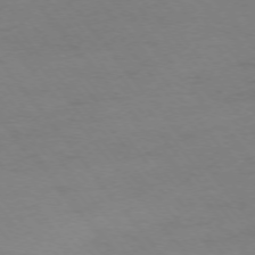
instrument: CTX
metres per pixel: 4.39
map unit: Ap
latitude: -75.4266
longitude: -66.9891
